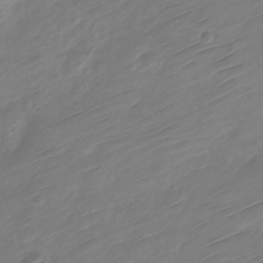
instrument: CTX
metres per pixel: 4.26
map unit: Nve
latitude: -18.8975
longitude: 107.9745
